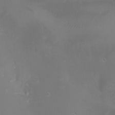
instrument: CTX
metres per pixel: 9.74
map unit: Nhu
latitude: -7.7288
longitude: -72.9892
